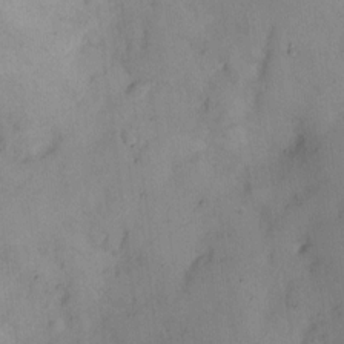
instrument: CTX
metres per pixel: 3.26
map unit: eHh
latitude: 10.6302
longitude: -62.8947
